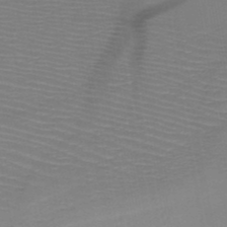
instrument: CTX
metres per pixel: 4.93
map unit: HNb
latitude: -48.4062
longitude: -44.9325
